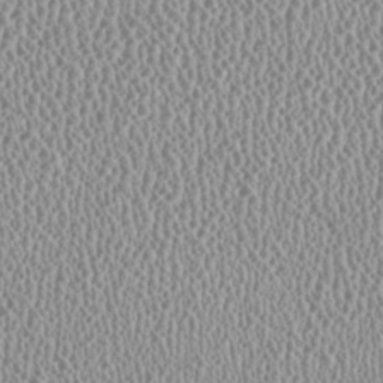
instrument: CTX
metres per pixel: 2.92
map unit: HNhu
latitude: -0.7841
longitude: 0.6708
